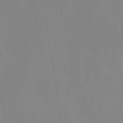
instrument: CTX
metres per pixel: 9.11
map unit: Ave
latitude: 13.2159
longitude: -104.6302
